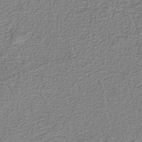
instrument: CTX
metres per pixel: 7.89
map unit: eAb
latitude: -38.5763
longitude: 52.2739
